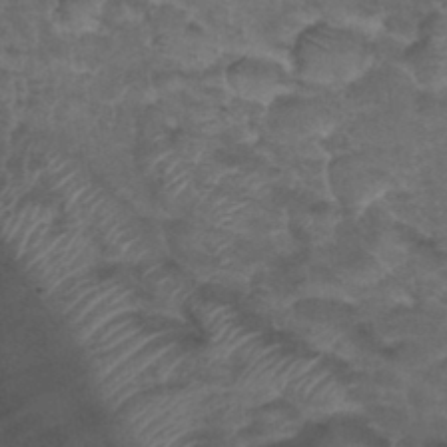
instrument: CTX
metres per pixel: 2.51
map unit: Hto
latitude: 35.2537
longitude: -49.8016
